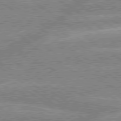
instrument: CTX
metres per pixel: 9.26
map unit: lApd
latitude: 79.1592
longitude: -157.4804
